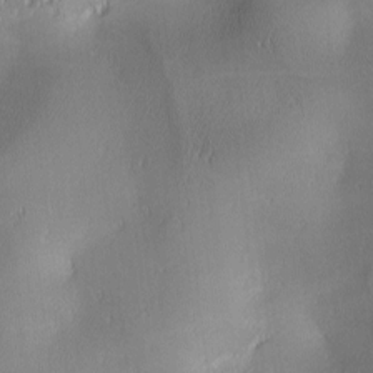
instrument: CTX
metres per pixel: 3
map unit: lAa
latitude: 1.9906
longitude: -117.1214
